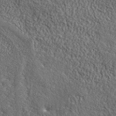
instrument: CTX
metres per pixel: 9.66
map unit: ANa
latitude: 42.6491
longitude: -87.4426
